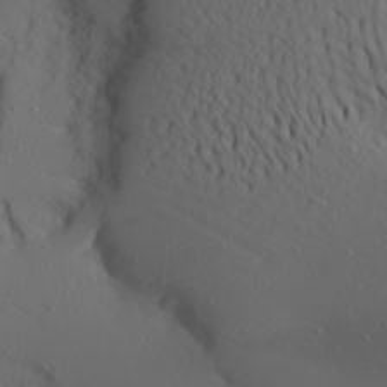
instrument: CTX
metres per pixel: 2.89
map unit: Aa
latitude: 21.8017
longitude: -145.7638
